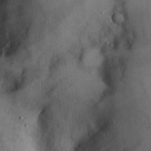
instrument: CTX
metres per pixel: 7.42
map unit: eHh
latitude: 18.7813
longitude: -61.0269
